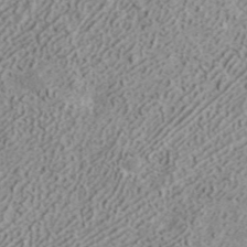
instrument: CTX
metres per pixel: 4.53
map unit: ANa
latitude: 41.4615
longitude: 30.5196
